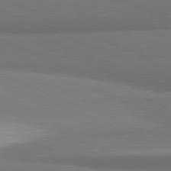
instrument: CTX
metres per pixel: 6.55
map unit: lApd
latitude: 81.7261
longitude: 163.4076
